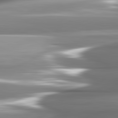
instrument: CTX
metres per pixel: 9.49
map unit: lApd
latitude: 82.3278
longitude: -141.7827
